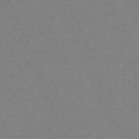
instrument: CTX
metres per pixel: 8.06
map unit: Hpe
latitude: -70.9920
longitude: 12.9542
